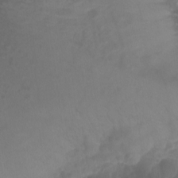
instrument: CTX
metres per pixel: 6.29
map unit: Aa
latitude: -13.0864
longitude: -68.5735
